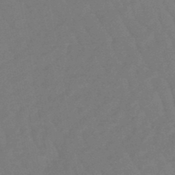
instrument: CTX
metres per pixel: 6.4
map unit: eHb
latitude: -47.1809
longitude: 82.1039
